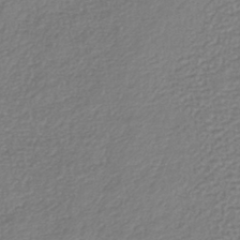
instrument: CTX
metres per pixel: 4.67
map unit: lHb
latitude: -41.9367
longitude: 61.6722
